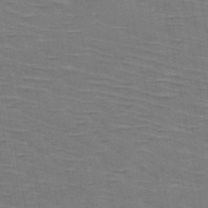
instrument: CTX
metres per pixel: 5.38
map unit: HNb
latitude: -53.5021
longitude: -45.4048
